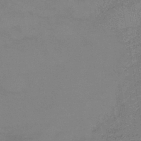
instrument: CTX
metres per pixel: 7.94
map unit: eHb
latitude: -44.7841
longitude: 86.7463
